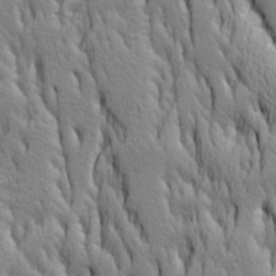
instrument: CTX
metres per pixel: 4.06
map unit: Ave
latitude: 14.4412
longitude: -131.8206
